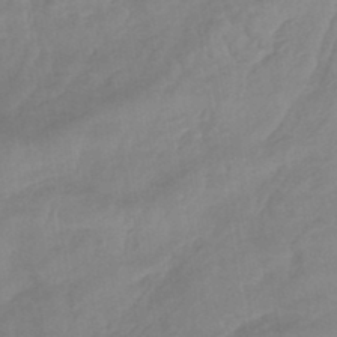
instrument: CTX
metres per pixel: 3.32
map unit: eHb
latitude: -46.1039
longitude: 85.1431
